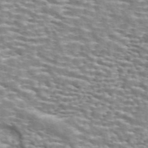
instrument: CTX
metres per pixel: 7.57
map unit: ANa
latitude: 44.8191
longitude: 30.6896
